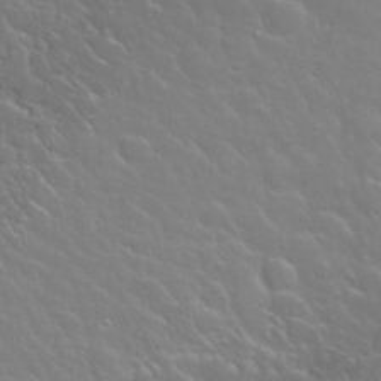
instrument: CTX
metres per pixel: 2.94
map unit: Nhu
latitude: 24.6112
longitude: -59.9150
